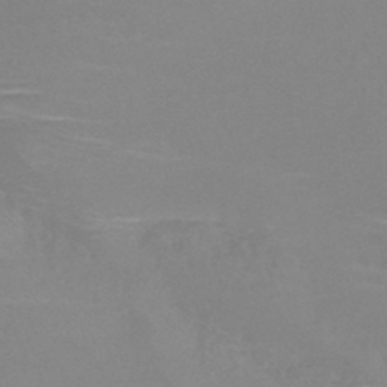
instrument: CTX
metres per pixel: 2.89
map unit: HNb
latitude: -45.3699
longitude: -42.4412
